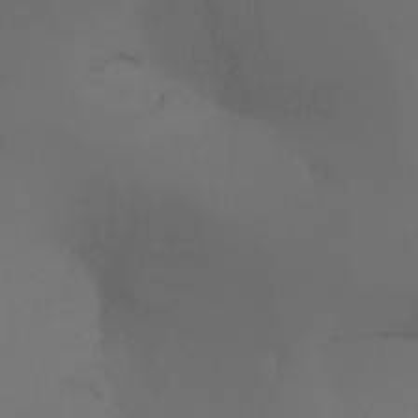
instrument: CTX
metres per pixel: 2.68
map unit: Aa
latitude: -7.3509
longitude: -72.7625
